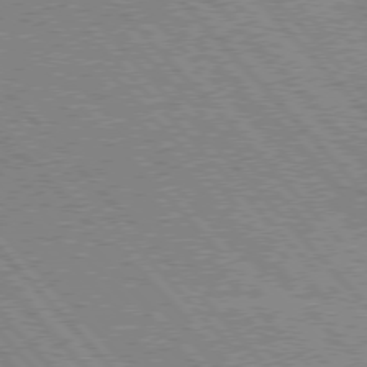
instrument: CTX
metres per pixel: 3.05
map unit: Hpe
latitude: 75.9906
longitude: -151.1970
